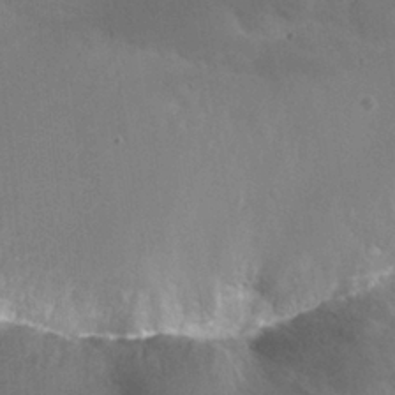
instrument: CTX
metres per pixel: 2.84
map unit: Nhu
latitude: 26.4223
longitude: -50.3467
